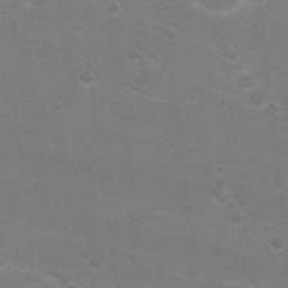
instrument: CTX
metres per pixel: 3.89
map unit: Nhu
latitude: 4.2333
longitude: -27.2348
